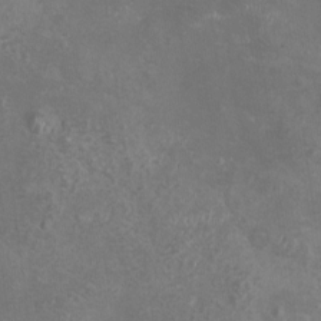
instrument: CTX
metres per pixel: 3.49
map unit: eHh
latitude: -11.5588
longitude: -62.3656
